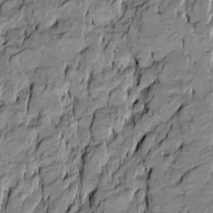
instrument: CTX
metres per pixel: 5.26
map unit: Htu
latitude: -10.2740
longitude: 176.8030
